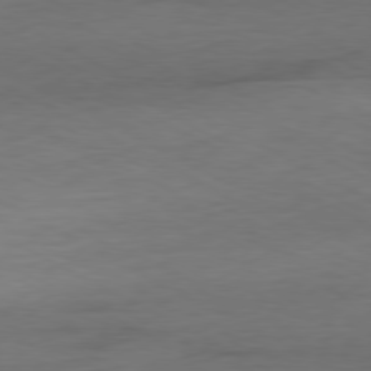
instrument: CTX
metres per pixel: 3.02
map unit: Ap
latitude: -80.0850
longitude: -82.9513
